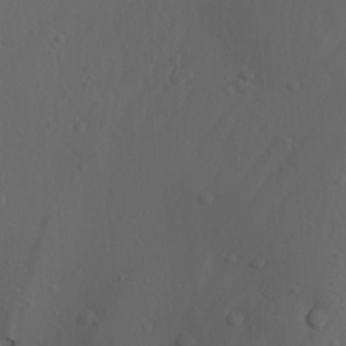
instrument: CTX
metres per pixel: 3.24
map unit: Ave
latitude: 22.9136
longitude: -136.8569
